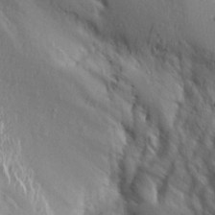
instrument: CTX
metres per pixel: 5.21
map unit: Aa
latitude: 14.4412
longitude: -143.4804
